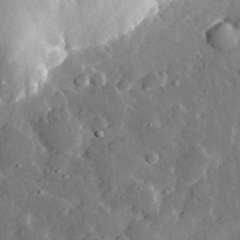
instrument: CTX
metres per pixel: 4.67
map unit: lHvf
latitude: 32.8947
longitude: -85.2915
